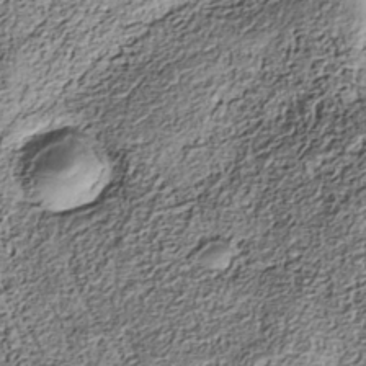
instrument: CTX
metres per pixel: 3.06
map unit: Nhe
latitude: -38.5385
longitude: -147.6316
